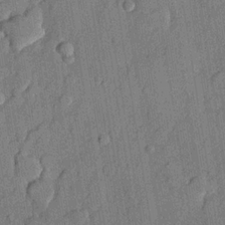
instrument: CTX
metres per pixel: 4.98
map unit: lHvf
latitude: 21.2348
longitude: 144.9920
